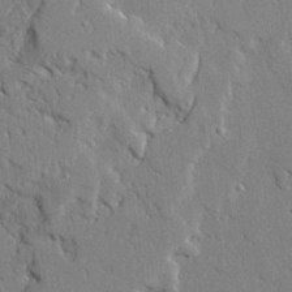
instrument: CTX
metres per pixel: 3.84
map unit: Ave
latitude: 23.8016
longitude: -130.2145
